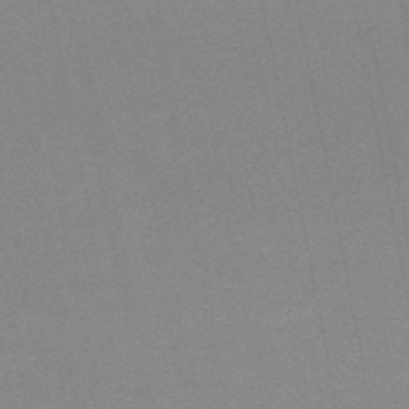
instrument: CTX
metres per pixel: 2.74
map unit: lHb
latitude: -48.3496
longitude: 68.5573
